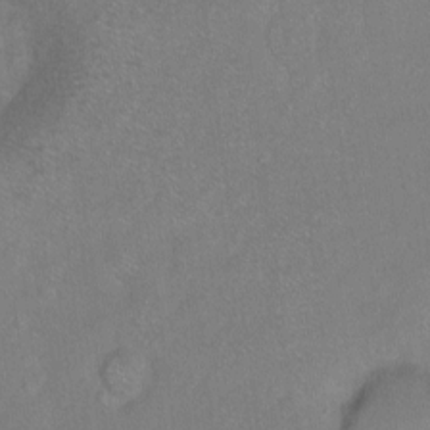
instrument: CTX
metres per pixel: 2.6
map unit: Hto
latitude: -7.2376
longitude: -36.4034
